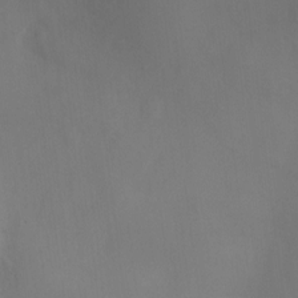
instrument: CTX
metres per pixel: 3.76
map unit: Ht
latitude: -15.8990
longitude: -42.3467
